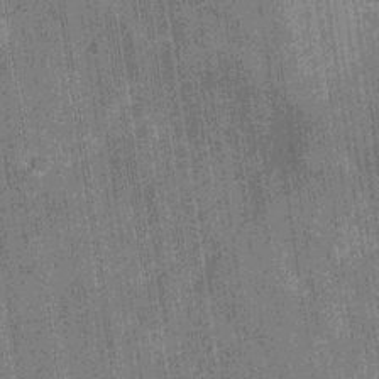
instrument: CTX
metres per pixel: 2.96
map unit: Hve
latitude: -30.0094
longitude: 92.1039
